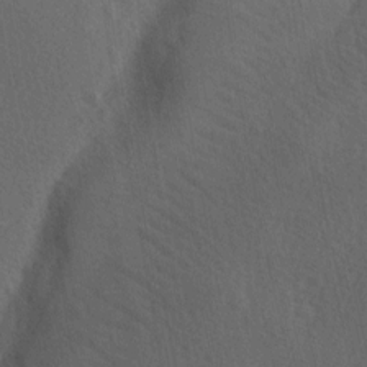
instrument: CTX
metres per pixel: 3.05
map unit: Ave
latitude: -8.6896
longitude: -121.2915
